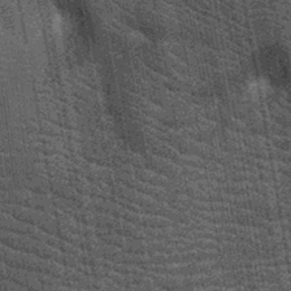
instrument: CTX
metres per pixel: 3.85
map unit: Nhu
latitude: -12.8597
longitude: -22.4223
